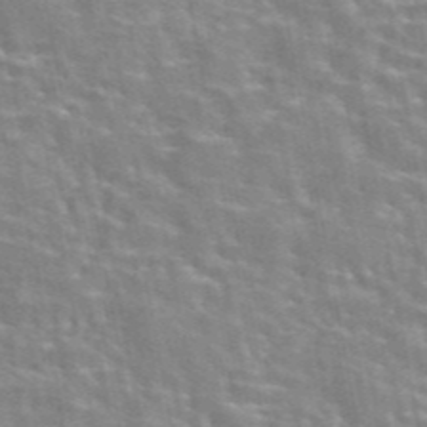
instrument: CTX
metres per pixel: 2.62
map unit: eAb
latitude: 44.3467
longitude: 107.4077
